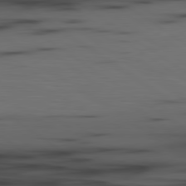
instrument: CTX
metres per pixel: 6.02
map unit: lApd
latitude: 79.8017
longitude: 161.7100
